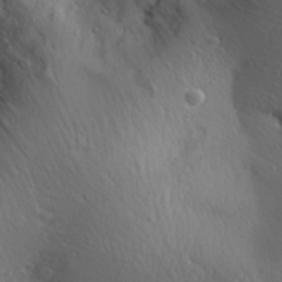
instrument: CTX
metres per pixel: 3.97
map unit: Aa
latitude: 30.8002
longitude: -143.3104
